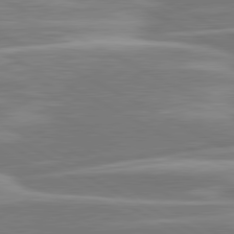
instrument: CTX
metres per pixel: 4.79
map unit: lApd
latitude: 81.0458
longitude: -128.9514
